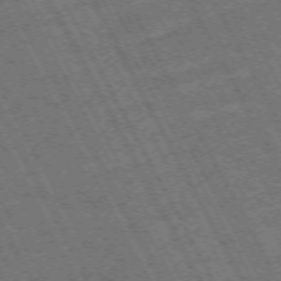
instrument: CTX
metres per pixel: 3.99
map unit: Hpe
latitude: -71.2187
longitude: 14.8597
